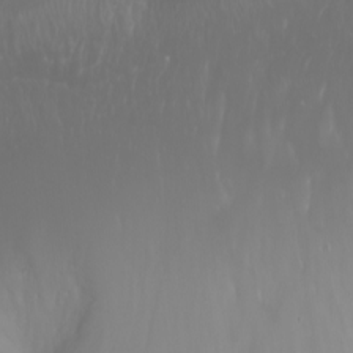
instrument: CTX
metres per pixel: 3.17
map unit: Nhu
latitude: -8.3684
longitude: -80.8758
